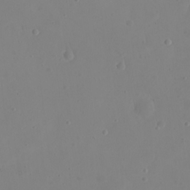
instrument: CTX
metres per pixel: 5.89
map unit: eHh
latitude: 21.7261
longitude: -63.4994
